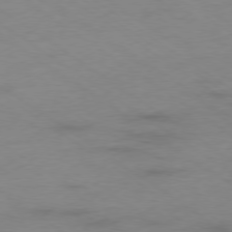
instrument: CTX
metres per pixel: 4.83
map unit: Ap
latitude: -78.3306
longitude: -59.0459
